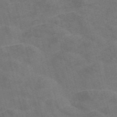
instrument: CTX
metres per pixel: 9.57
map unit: Nve
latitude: -57.9556
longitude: 51.4076
